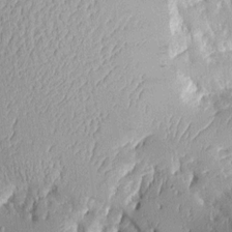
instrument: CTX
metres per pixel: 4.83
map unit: Aa
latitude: 9.7639
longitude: -128.4223
